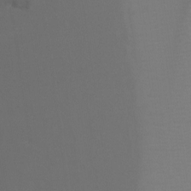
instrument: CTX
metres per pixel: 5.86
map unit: Ht
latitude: -8.0094
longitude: -33.1970
